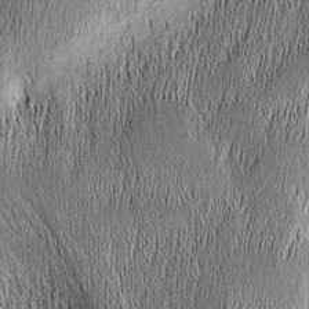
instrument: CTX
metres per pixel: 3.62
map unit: Nhu
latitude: -5.8044
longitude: -152.7813
